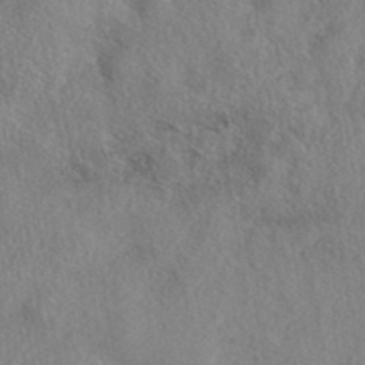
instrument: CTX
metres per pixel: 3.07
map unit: eAb
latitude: 39.1970
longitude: 112.2929
